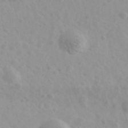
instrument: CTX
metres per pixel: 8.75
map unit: Ave
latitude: 39.5371
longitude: -106.4034
